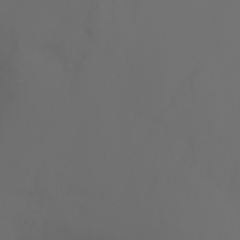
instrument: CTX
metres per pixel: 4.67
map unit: Nhu
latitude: -7.0297
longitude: -84.1200
